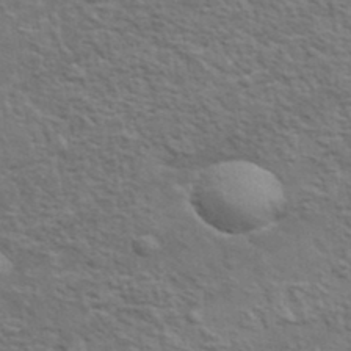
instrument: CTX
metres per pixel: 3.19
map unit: lHvf
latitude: 37.5938
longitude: -89.3293
